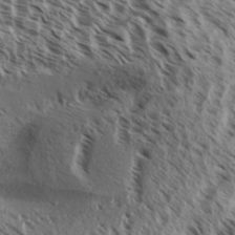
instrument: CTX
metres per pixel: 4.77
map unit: Aa
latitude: 32.4034
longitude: -138.1389
